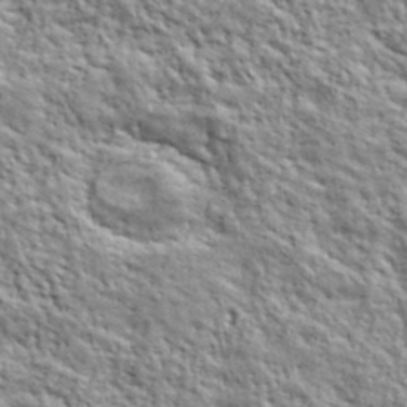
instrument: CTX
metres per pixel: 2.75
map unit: lHvf
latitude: 40.0444
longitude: -89.0837
